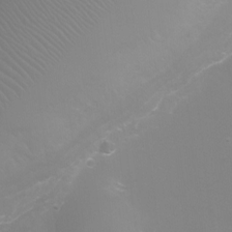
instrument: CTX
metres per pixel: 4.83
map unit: Ht
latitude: -6.5384
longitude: -29.6316
